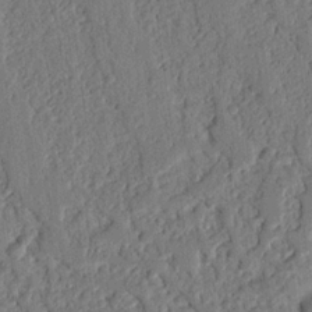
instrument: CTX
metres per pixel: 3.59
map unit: Nhu
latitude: 19.6694
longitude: -78.2334
